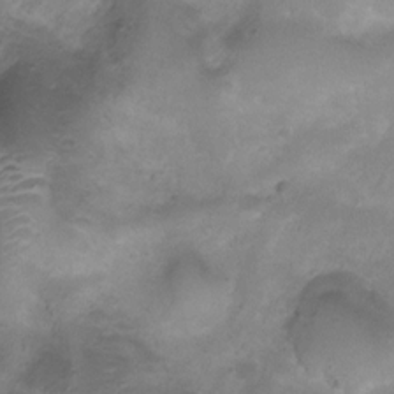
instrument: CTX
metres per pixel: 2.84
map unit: Ht
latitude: 4.3656
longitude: -20.2333
